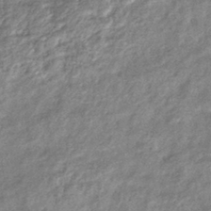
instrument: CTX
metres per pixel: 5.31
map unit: eHb
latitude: -39.5021
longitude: 81.4833
